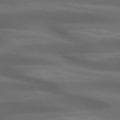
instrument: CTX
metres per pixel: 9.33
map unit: lApd
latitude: 73.8017
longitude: -52.0633
